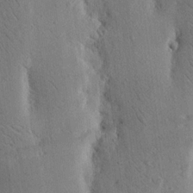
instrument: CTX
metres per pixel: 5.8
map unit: Nhu
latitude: 15.6316
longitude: -77.9528
